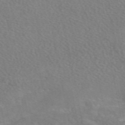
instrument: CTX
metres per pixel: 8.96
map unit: eAb
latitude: 48.7435
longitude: 117.6154
